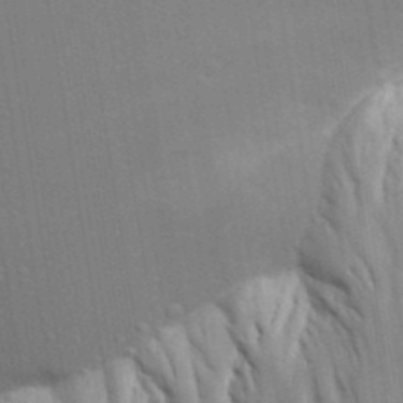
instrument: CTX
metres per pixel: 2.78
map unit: Aa
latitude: 19.9528
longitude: -143.3671
